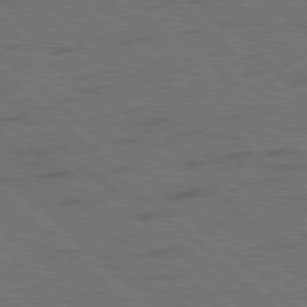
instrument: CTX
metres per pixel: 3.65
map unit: Hpe
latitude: 77.7071
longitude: -155.7261
